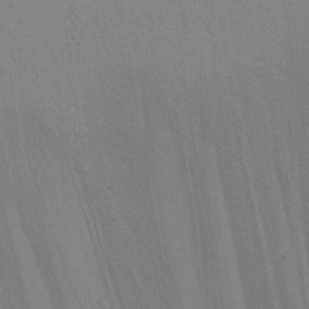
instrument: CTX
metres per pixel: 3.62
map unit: Nhu
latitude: -7.4265
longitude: -90.0255
